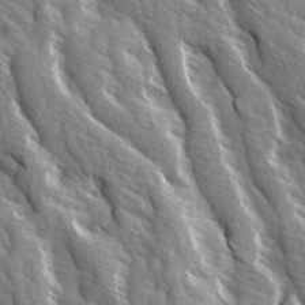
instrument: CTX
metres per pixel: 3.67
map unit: Ave
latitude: 14.7058
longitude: -133.2537
